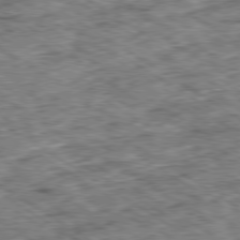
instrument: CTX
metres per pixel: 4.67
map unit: Ap
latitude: -80.1606
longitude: -49.7828
